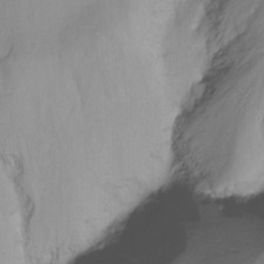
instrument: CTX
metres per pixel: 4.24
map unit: Nhu
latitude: -12.4251
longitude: -67.0647
